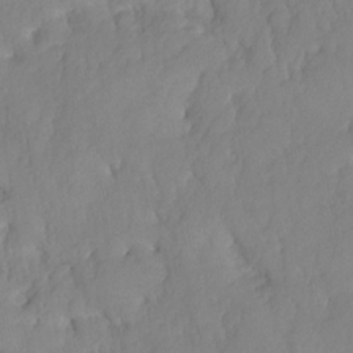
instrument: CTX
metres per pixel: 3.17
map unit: HNhu
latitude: -24.0283
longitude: 49.4833
